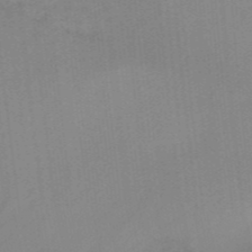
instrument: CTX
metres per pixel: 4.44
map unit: HNb
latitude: -44.8030
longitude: -43.5560
